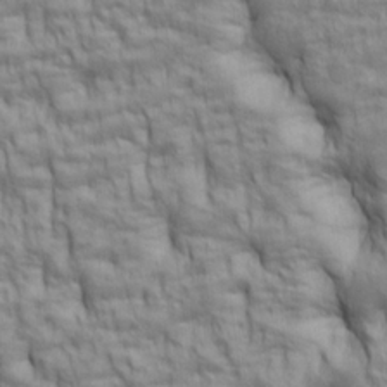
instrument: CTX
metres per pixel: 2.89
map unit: lAa
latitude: 6.0822
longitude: -115.5938
